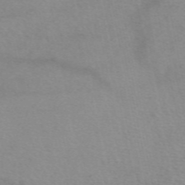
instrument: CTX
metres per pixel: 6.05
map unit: eAb
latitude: 49.8016
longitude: 106.7652
